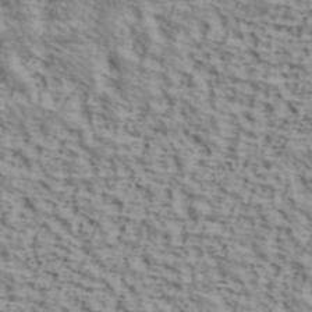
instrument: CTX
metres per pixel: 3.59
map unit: ANa
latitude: 40.8380
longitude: 29.8611
